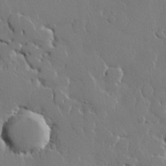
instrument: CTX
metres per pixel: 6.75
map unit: lHvf
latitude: 21.6694
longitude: 147.0675
